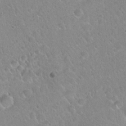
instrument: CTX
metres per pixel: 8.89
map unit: Hto
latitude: 21.2159
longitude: -52.4412
